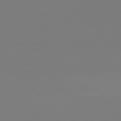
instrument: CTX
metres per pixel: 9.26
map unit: lApd
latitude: 81.8394
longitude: 146.7652
